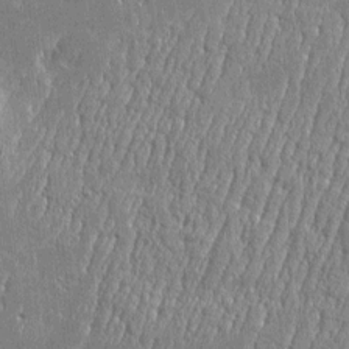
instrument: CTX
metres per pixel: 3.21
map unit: Htu
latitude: -6.1228
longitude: 175.7477
